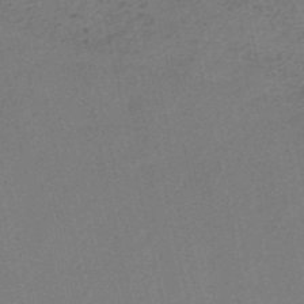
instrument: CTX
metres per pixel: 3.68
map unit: HNb
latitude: -51.6344
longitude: -50.8191
